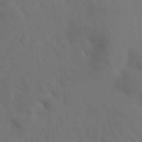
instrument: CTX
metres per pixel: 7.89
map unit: Nhu
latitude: 27.2537
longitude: -72.1956
